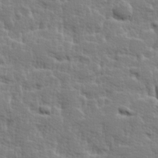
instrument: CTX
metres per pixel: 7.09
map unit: Hve
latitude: 25.4993
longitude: 144.5007
